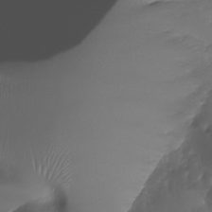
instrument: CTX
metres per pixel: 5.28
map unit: Nhu
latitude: -28.2740
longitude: -67.4048
